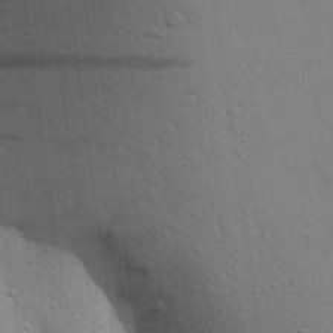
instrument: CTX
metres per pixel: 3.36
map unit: Aa
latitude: 28.5923
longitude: -147.2159
